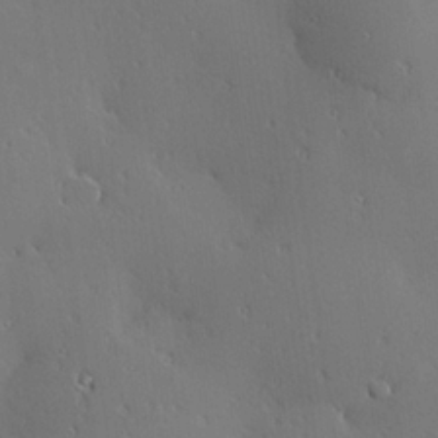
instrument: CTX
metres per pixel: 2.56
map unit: Hve
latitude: 24.9135
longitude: -92.2711
